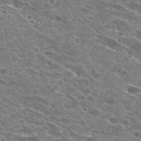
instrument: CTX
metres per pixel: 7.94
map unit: Hto
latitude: 28.8758
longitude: -45.6694
